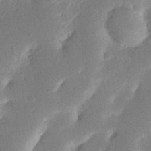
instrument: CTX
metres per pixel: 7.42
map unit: Nhu
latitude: 19.5182
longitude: -74.4979
